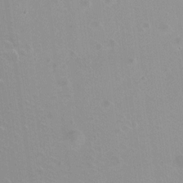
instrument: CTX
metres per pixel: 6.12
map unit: Hto
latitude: -8.5952
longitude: -42.9892
